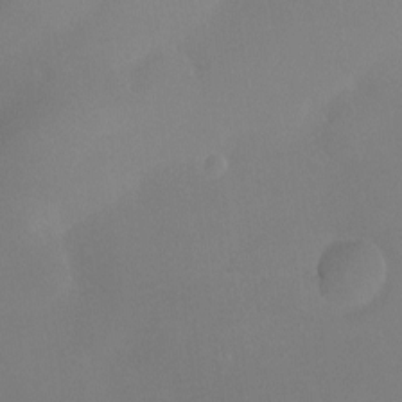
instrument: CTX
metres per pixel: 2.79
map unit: Ht
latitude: -9.4643
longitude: -31.8206
